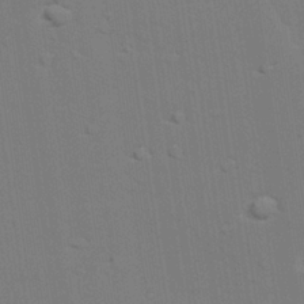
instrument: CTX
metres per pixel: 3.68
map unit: lAvf
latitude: 27.3671
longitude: -108.9324
